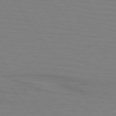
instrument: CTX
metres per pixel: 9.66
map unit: lApd
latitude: 74.4601
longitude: -79.4238
